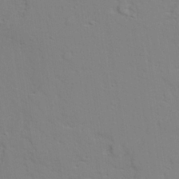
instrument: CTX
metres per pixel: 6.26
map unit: lAvf
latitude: 28.1389
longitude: -109.6505
